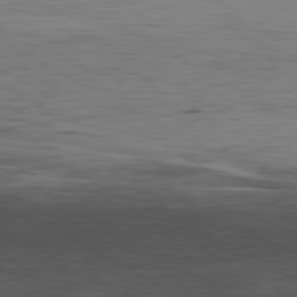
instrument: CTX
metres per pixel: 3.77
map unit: Hpe
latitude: -80.3873
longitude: 19.6533
